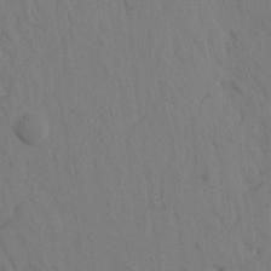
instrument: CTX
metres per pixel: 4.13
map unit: eHh
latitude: -1.1432
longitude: 17.6155
